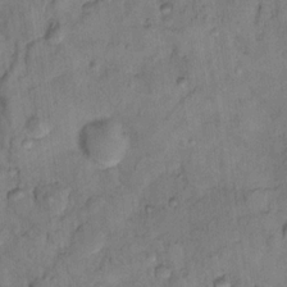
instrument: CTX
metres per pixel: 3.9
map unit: Nhu
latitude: 14.8191
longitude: -31.0648
